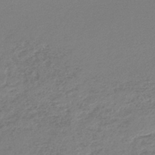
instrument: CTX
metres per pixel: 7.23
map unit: lHb
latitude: -45.3510
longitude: 73.6911
